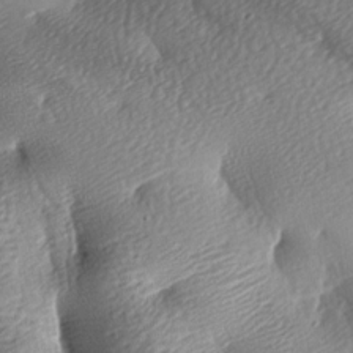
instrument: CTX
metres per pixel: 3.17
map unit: lAa
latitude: -8.7841
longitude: -126.2334
